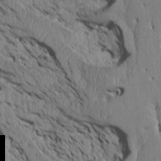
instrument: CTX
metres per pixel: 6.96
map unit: Htu
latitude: 3.4048
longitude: 150.7841
